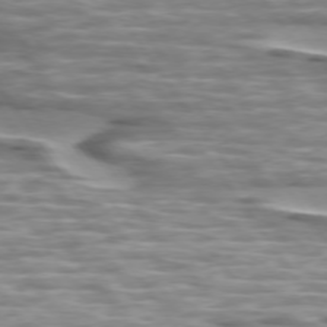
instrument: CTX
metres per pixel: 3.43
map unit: lApd
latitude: 74.5924
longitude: -57.6127
